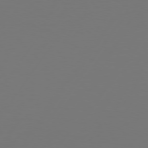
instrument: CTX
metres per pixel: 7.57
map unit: Hpe
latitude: 74.7057
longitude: -130.6869
